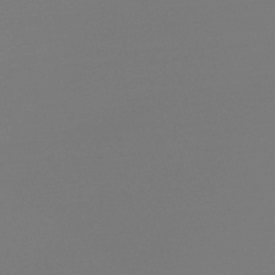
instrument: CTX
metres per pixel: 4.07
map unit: Nve
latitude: -57.0486
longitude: 62.4440
